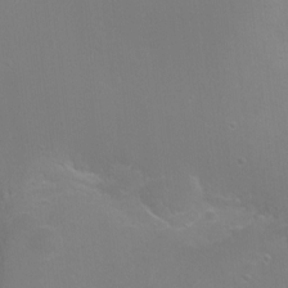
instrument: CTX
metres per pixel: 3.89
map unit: Nhu
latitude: -7.6910
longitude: -43.9528
